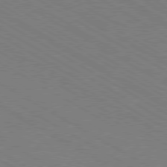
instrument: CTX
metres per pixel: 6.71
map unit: Hpe
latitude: -80.6708
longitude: 16.3685
